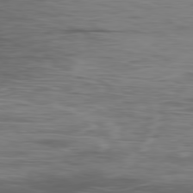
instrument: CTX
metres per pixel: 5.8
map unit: Ap
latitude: -80.2173
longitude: -73.2537
